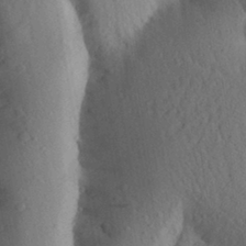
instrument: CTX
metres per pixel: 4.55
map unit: Aa
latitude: 27.9717
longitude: -148.2711
